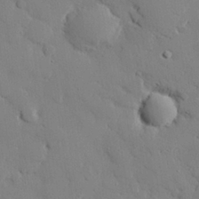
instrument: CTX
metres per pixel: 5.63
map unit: eHh
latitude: 27.9150
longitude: -81.4426
